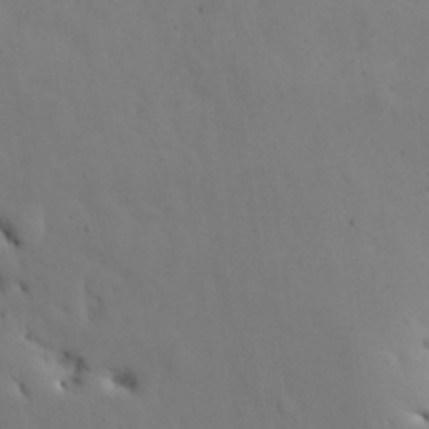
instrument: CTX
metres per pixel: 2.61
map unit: Nhu
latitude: 27.3860
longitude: -72.1389
